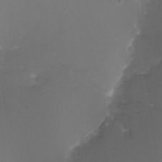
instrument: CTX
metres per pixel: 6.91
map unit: Ht
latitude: -12.8597
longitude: -44.4223
